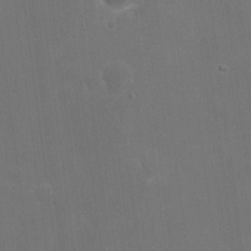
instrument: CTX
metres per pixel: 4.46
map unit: eHh
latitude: 19.2159
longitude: -67.4048
